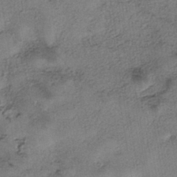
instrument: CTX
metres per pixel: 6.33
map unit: eHh
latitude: -42.4817
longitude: 120.1039
